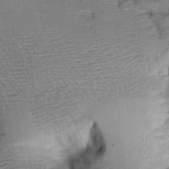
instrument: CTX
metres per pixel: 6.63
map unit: Aa
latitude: 9.1970
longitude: -141.8961
